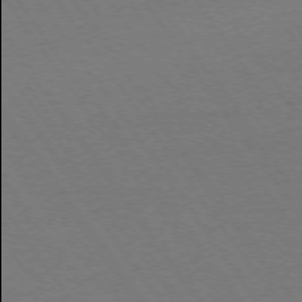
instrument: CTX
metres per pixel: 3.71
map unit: Ap
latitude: -74.4062
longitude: -77.9906
